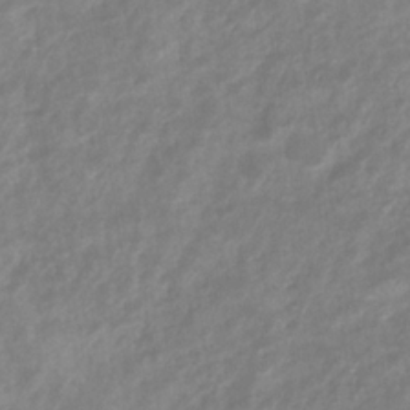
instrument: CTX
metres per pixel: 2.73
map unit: eHb
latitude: -32.6519
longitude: 75.6722
